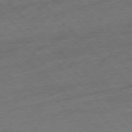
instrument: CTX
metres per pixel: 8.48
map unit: Ap
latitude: -77.6155
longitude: -98.8380
